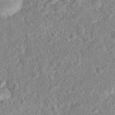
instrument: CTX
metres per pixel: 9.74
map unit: Hto
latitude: 16.2712
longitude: -41.2725
